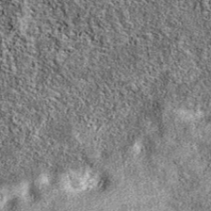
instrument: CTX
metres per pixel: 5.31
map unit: eAb
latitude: 37.1025
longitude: 105.5588
